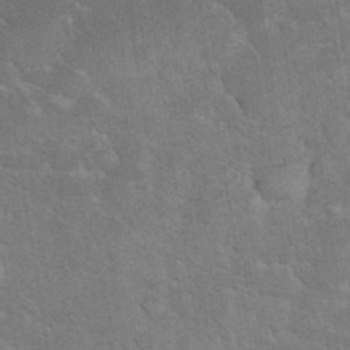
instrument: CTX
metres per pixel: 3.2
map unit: eHh
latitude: 36.4412
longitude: -67.6693
